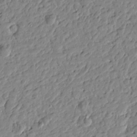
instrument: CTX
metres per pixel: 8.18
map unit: Htu
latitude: -0.9542
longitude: -178.3657
